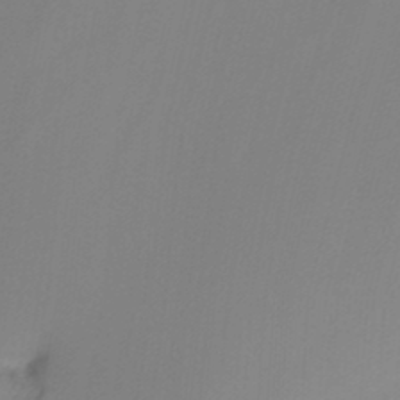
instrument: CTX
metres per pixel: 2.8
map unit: Nhu
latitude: -14.5385
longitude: -56.0633
